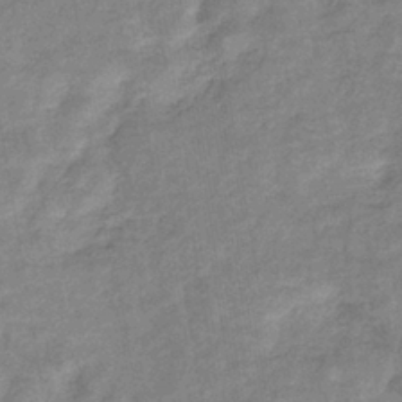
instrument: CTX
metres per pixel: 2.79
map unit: eHb
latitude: -35.1998
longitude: 74.6330
